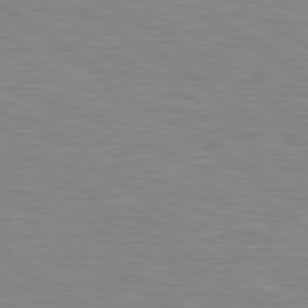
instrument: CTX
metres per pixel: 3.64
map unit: Hpe
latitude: 79.3860
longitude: -127.8206
